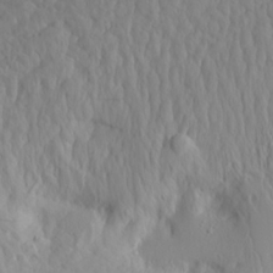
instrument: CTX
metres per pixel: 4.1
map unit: Aa
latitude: 18.3467
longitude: -144.0444
